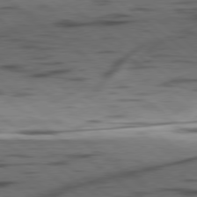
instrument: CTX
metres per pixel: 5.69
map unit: lApd
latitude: 78.8947
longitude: -50.4979
